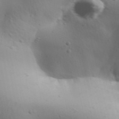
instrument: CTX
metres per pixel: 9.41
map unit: Aa
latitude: 32.0444
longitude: -143.6316
